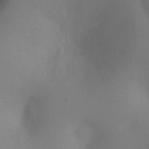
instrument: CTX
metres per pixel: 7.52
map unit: Ht
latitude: -8.1039
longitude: -27.8583
